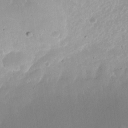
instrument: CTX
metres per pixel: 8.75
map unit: Nhu
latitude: -27.0864
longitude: -60.4223
